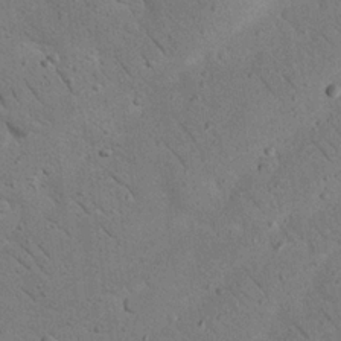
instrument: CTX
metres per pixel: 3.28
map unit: Nhu
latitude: 22.9703
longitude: -74.8191
